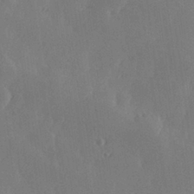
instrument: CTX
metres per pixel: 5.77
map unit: Hve
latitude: 28.1200
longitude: 149.7667
